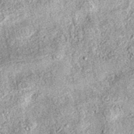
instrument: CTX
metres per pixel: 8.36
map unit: eAb
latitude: 37.5182
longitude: 106.7085
